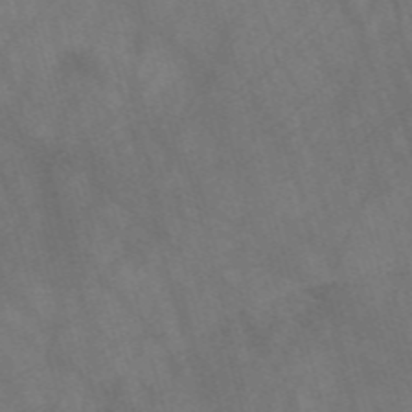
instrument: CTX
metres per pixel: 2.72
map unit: Nve
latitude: -58.4628
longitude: 64.2173
